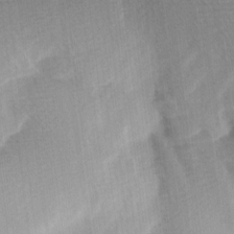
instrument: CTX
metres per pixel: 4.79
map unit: Ave
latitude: 10.3656
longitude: -106.9325
